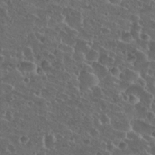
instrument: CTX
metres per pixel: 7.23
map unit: Hto
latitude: 27.0081
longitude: -50.7624
